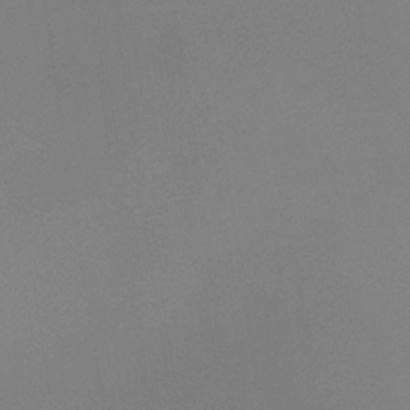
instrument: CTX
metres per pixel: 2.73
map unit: eHb
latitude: -32.1417
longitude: 71.8234
